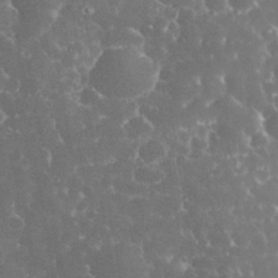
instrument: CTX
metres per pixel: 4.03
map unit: eHh
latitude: 33.4615
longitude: -63.5182
